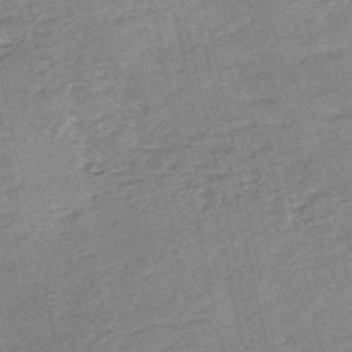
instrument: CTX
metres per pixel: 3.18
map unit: HNb
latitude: -53.8233
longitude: -40.5167
